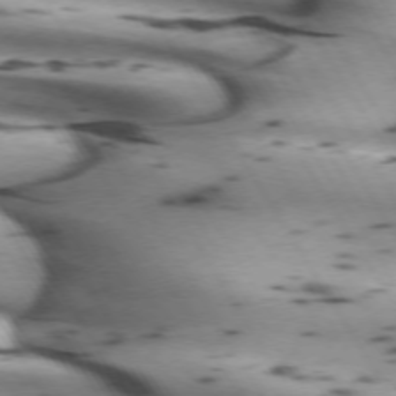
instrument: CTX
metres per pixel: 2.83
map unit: lApd
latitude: 72.1200
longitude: -52.8002
